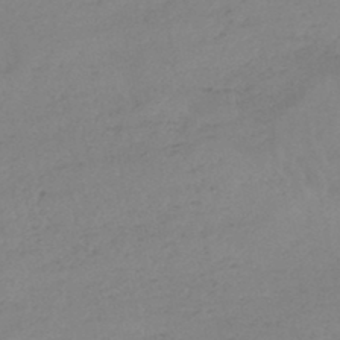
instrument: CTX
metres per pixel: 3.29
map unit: HNb
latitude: -46.0850
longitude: -35.4048
